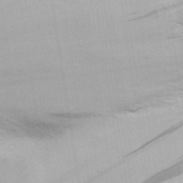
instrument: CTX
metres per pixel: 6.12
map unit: eHh
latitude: 28.0255
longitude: -75.2537
